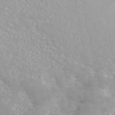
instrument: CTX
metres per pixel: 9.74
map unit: ANa
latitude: 46.4034
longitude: 26.8974
